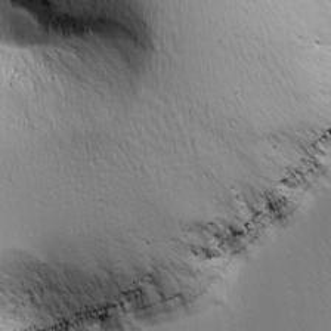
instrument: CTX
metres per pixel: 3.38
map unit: Ave
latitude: 8.4412
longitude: -106.1389
